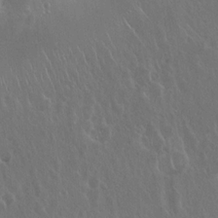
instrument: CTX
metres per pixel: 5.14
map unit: Hto
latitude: 19.5938
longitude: -56.7435
